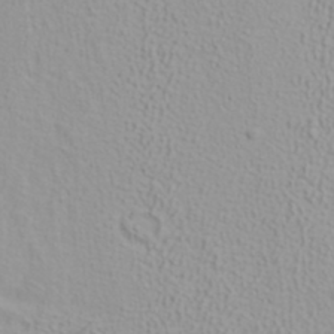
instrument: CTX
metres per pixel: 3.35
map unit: ANa
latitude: 37.0459
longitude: 14.0850
